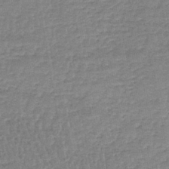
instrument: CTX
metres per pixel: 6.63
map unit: lHb
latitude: -41.3321
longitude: 66.9353
